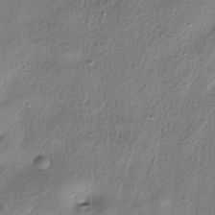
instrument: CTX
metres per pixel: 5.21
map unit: HNhu
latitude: -39.1431
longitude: 107.3321
